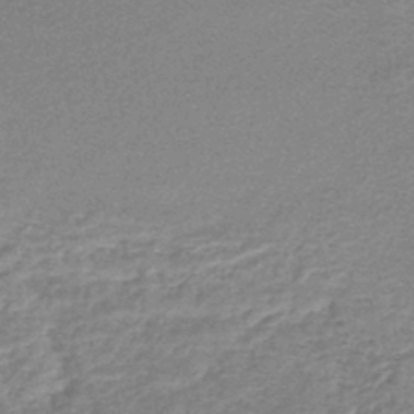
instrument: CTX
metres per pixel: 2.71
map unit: lHb
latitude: -44.9353
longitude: 56.7652
